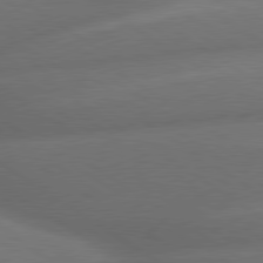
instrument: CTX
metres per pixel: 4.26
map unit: lApd
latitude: 79.7450
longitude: -154.2900
